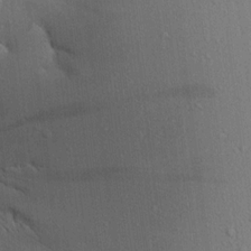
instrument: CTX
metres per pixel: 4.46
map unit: Aa
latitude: 18.1200
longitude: -148.8569
